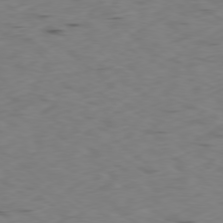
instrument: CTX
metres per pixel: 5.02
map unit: Ap
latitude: -78.4440
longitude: -74.1011
